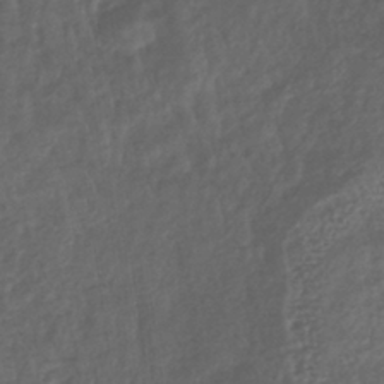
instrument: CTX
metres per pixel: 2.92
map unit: lHb
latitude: -39.8989
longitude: 73.7477
